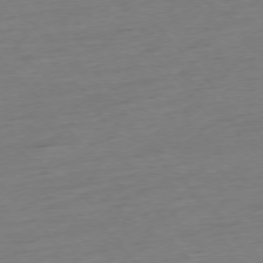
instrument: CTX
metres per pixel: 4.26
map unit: Hpe
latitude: -76.4440
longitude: -14.6680
